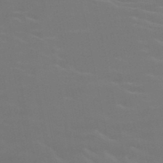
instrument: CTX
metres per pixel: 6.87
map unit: HNb
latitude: -49.2565
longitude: -47.8962
